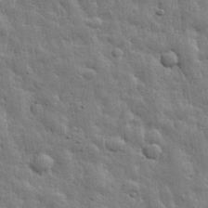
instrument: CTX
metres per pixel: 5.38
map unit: eHh
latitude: 31.8395
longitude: -78.7624
